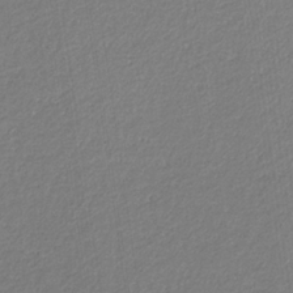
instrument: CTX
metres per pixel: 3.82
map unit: eHb
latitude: -30.6707
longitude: 67.4265
